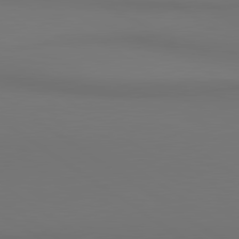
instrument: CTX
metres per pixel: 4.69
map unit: lApd
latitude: 80.8758
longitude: 152.7085
